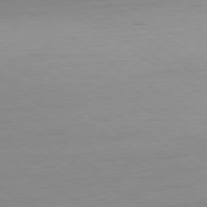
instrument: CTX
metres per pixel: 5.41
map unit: Ap
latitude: -79.3887
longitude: -94.0444
